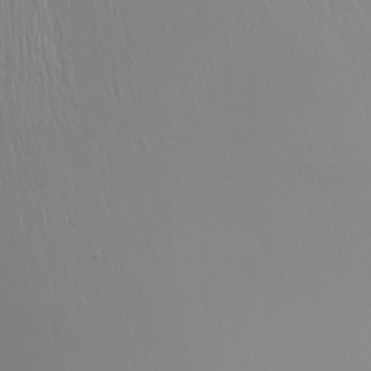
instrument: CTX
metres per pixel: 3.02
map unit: Htu
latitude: -4.7652
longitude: -72.2712
